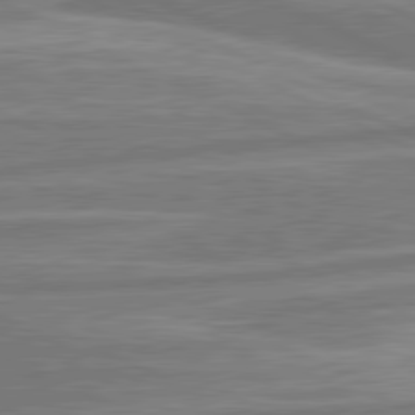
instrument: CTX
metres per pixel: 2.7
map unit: lApd
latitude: 80.9514
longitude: -175.0459
